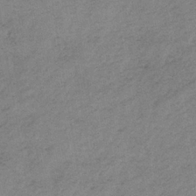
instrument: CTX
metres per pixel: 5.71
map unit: HNb
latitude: -33.4077
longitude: 62.4440
